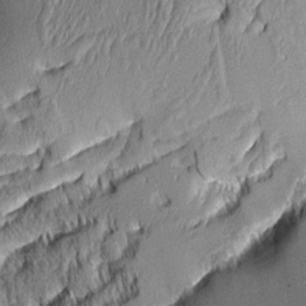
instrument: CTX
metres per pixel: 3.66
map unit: Aa
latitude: 7.6694
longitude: -129.3670
